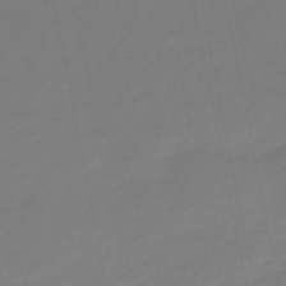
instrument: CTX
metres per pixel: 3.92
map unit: lHb
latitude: -49.6155
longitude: 79.7288
